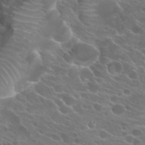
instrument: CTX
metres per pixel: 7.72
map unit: Hto
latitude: 24.5545
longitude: -38.0444
